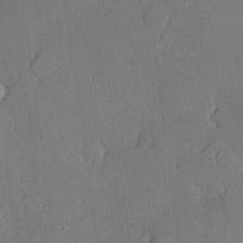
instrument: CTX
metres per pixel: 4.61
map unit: lHvf
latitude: 21.3860
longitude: 145.6533
